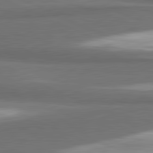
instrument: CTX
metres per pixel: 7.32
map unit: lApd
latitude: 81.7639
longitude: 175.3320
